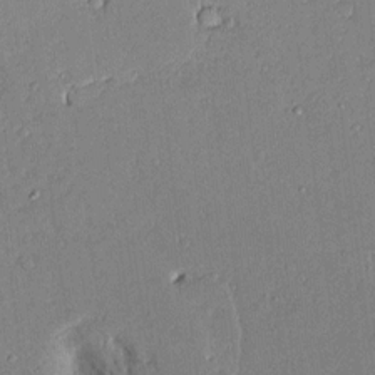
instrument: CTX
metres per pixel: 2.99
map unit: Aa
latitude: 10.5357
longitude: -129.3670
